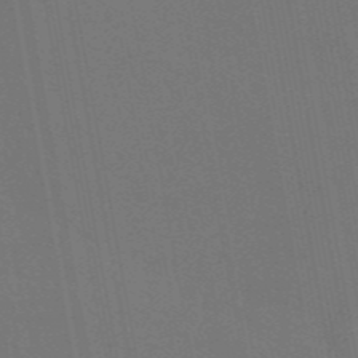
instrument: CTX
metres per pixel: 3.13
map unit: eAb
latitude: 46.5924
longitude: 121.6155
